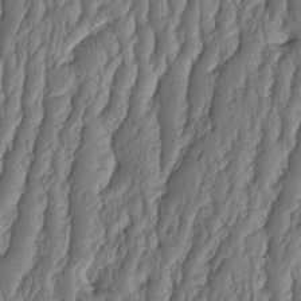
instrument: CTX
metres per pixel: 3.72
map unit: HNhu
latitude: -2.3684
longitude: 13.5966
